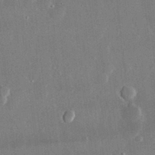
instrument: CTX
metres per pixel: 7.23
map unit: lHvf
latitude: 32.8758
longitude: -90.9514
